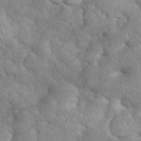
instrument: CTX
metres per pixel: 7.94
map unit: eHh
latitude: 38.6490
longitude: -57.7071
